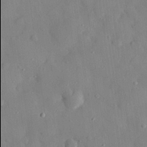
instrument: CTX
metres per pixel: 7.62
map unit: eHh
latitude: 28.6679
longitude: -77.9906
